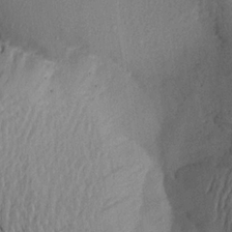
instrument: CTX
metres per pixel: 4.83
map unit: Aa
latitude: 19.9150
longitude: -144.6679
